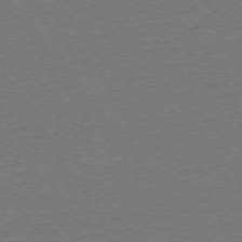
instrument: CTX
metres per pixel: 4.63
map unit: Ap
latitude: -76.0850
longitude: -95.0081
